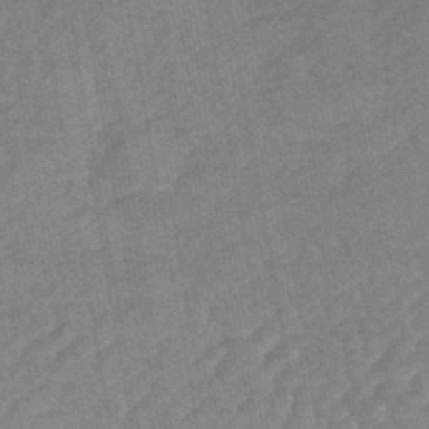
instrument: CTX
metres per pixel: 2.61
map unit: lHb
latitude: -44.1795
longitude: 80.6708
